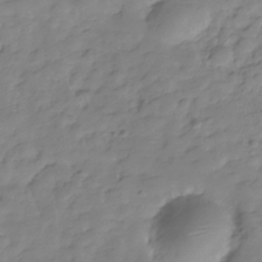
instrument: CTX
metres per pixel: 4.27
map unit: Hve
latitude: -29.9367
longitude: 90.9731
